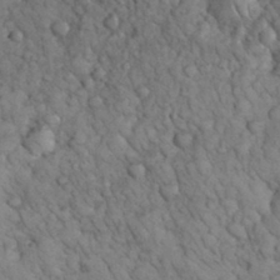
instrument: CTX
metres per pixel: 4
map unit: eHh
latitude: 33.1403
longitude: -66.0444
